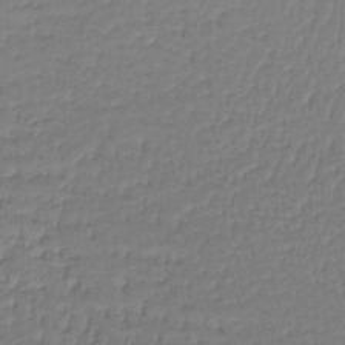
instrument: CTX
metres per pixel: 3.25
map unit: lHb
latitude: -42.7652
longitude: 58.9730
